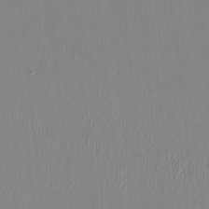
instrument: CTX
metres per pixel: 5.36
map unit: HNhu
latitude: 1.2726
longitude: -6.8002
